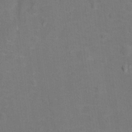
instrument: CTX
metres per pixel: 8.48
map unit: Hto
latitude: 14.5168
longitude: -41.5371
